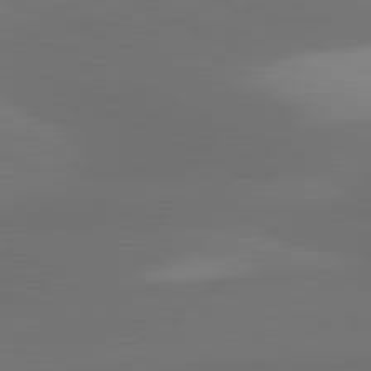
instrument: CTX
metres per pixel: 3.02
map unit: lApd
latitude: 81.2348
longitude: 138.4440
